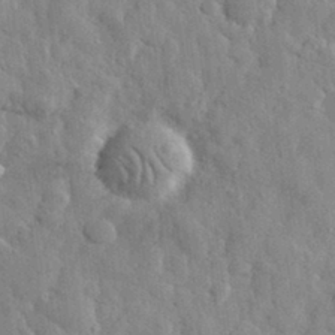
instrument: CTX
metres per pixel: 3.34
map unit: eHh
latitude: 32.1578
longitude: -72.9136
